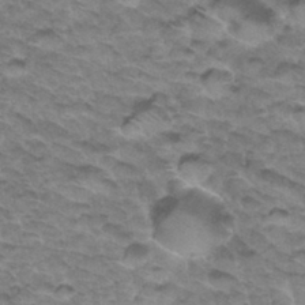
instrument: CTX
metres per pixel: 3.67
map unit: Hto
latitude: 34.3467
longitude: -47.4616
